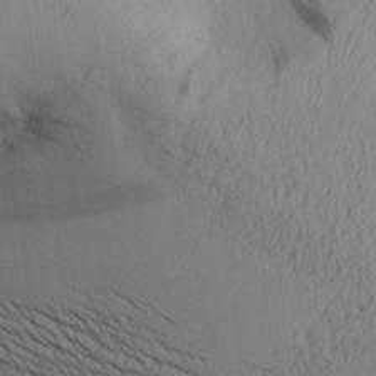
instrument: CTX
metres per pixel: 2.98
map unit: Aa
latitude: 26.7246
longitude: -132.3278
